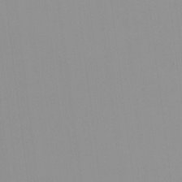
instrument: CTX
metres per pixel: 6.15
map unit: HNhu
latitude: -1.2376
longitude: -5.8583
